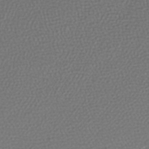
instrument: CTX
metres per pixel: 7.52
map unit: lHb
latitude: -42.4062
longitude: 69.5966
